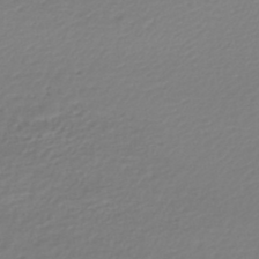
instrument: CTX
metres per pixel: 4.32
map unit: lHb
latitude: -46.7652
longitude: 62.7652
